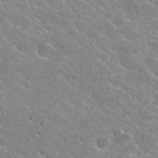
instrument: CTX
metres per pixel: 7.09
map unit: Hto
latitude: 25.6127
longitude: -38.0255
